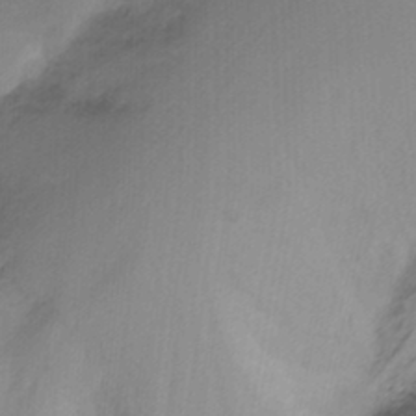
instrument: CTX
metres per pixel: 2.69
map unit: Nhu
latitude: -8.6140
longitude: -49.3482
